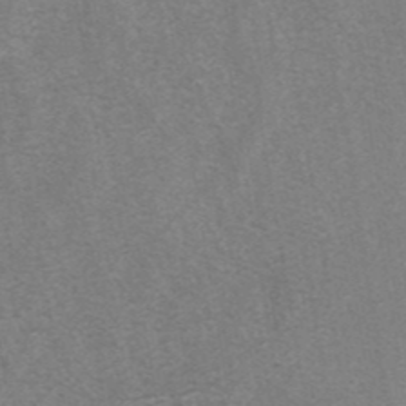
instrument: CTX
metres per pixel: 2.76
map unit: eAb
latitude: 41.7449
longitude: 106.0094
